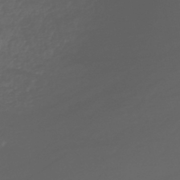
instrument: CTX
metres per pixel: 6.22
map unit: lHb
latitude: -39.6344
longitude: 70.2173
